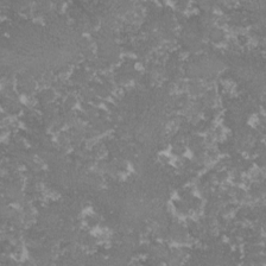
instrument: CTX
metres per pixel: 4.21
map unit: lHvf
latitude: -16.0661
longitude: -99.2914
